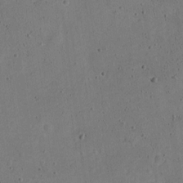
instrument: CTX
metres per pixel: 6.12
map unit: Nve
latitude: -24.9542
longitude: 107.3888
